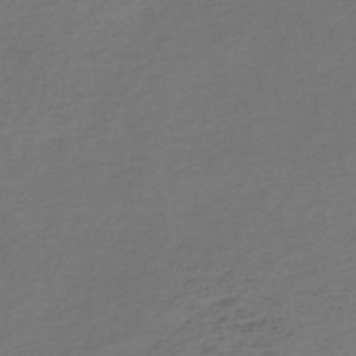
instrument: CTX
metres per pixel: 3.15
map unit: HNb
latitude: -52.5006
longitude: -52.5546
